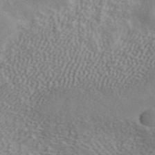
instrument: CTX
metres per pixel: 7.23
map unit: ANa
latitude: 42.1011
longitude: 50.9163
